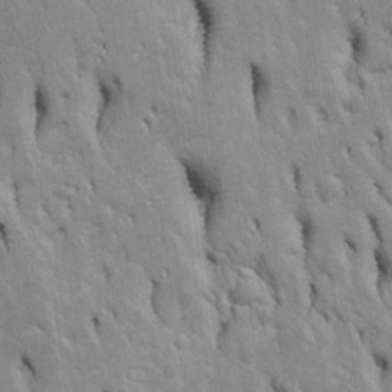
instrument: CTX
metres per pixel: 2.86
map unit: Htu
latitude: -4.7274
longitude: 151.1620
